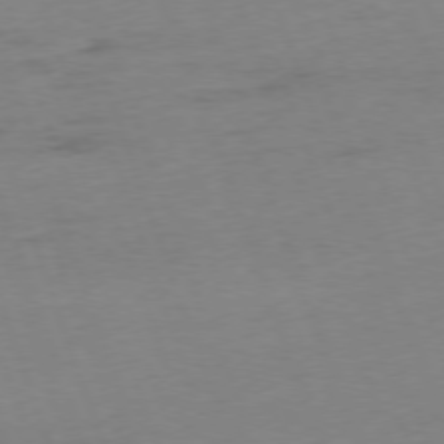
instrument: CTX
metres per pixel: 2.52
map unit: Ap
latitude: -76.0094
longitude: -72.8947
